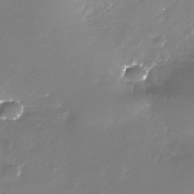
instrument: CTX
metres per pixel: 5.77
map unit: Nhe
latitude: -35.1431
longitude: -91.8583
